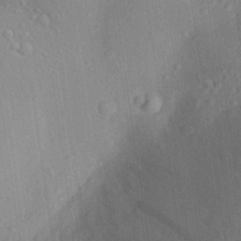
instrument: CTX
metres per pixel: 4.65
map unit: Aa
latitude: 27.7639
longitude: -145.9717
